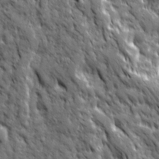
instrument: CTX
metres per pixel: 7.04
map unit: Ave
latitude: 19.7449
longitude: -134.8947
